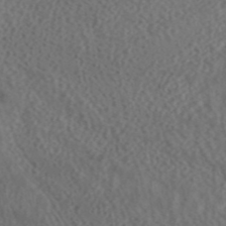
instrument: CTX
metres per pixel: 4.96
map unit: ANa
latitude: 43.7639
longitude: 28.5007
